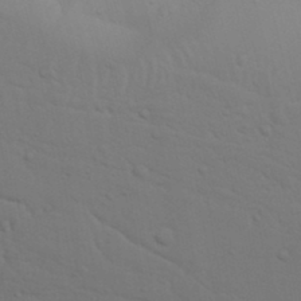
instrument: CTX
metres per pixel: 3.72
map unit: Nhu
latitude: 22.2711
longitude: -73.3482
